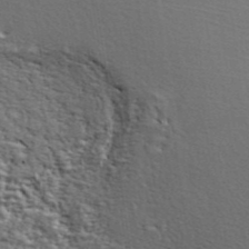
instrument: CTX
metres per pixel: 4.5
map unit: ANa
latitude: 41.3670
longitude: 29.4643
